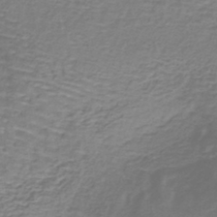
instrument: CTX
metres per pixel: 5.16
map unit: lHb
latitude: -40.1795
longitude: 58.8596
